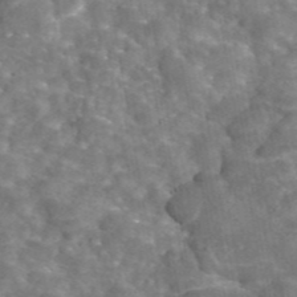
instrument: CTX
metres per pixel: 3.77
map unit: eAb
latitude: 44.8758
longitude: 107.1054
